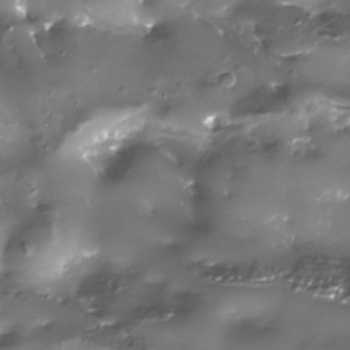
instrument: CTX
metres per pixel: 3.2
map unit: Nhe
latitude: -34.1417
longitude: -88.5168
